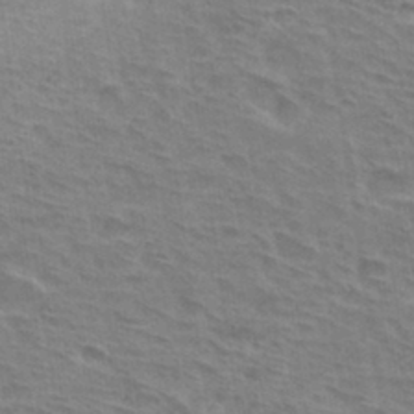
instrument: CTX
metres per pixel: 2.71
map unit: Hto
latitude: 33.2348
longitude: -44.3845
